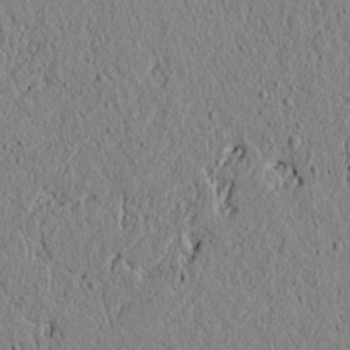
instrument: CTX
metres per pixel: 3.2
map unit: lAvf
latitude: 6.3089
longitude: 165.9178
